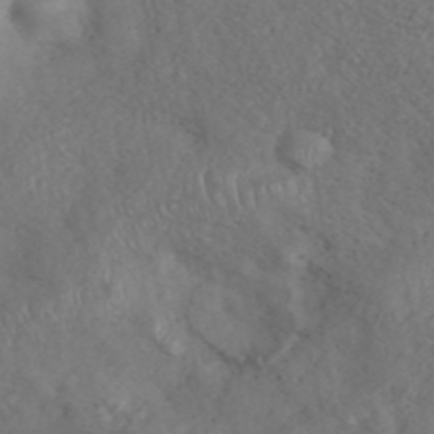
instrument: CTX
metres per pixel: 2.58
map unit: ANa
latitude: 42.6113
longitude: 52.8030
